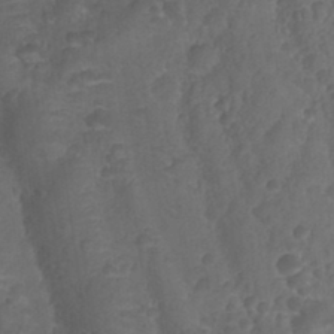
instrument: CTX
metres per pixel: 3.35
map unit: Nhu
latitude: 28.3845
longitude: -56.1766
